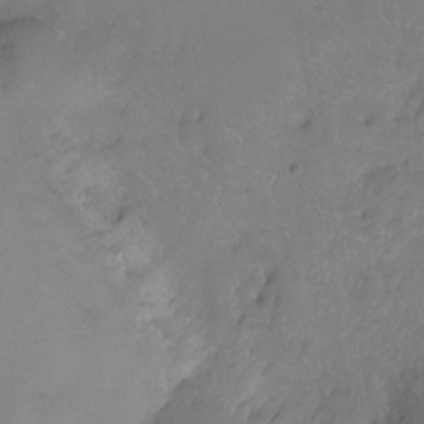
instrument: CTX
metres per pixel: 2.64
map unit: Ht
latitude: -2.5573
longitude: -34.0633
